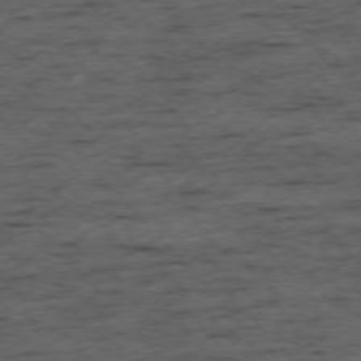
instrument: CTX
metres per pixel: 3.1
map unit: Ap
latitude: -76.0661
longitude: -91.4237
